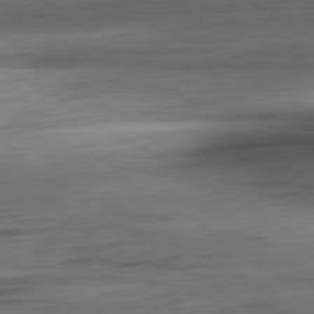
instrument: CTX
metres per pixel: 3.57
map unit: Ap
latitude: -80.8597
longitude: -68.4412
